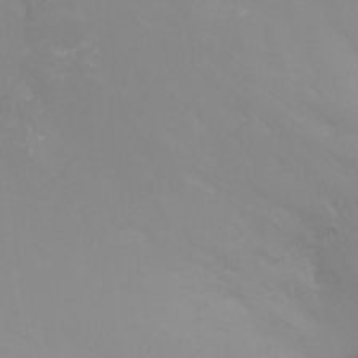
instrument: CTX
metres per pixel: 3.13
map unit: Nhu
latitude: -13.3699
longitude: -70.7813
